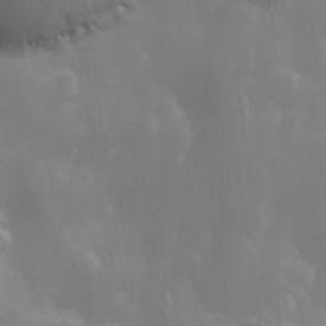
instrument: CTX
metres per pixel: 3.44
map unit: Ave
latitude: 13.2537
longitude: -104.4412
